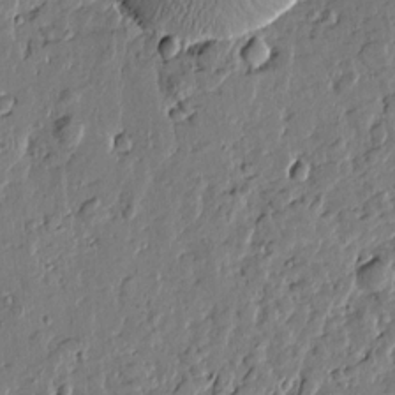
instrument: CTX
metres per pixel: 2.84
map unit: Htu
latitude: 0.4034
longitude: -178.4790
